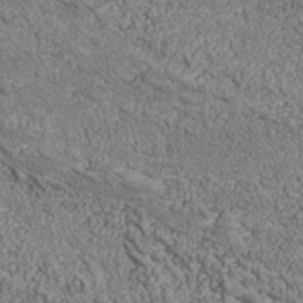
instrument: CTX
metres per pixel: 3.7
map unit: Nhu
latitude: -39.3132
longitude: -84.1200
